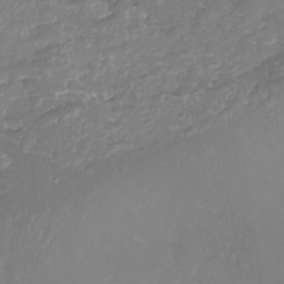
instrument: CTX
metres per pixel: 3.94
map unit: Aa
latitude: -11.3321
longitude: -68.7246
